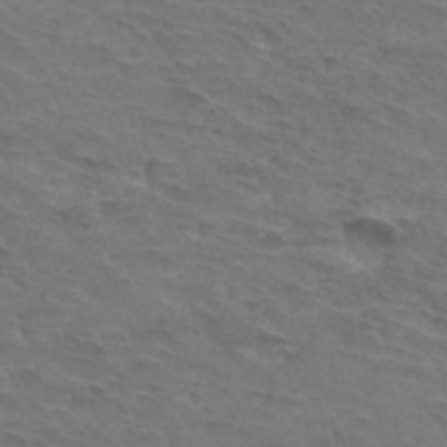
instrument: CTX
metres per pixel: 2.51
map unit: Hto
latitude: 32.5924
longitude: -45.4048
